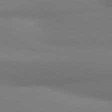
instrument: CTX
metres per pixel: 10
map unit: lApd
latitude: 80.6868
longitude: 129.5399
